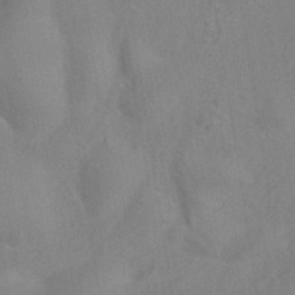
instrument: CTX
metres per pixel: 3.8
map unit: ANa
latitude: -38.7652
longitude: 95.6155
